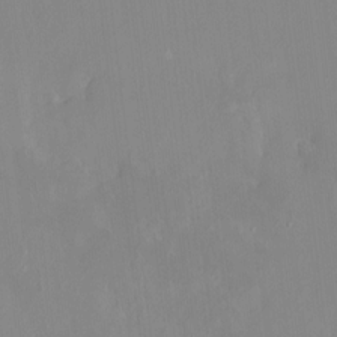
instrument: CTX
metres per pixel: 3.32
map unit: HNhu
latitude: 6.9703
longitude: 2.3873
